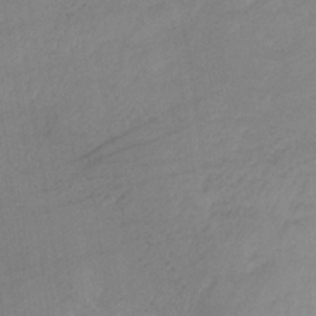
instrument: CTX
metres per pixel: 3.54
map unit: HNb
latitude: -33.7289
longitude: 63.8800
